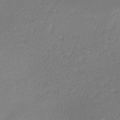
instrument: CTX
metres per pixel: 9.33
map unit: HNhu
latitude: -40.1228
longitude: 94.9541
